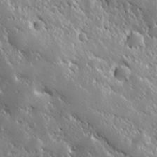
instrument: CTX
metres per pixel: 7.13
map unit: Hve
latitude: 25.1592
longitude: 146.0661
